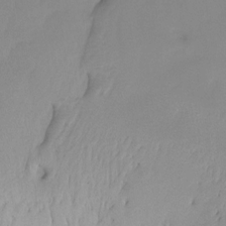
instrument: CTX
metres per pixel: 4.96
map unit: Ht
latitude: -13.0298
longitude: -45.1214
